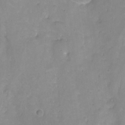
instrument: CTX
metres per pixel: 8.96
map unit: Nhu
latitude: -7.4265
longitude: -40.2711
